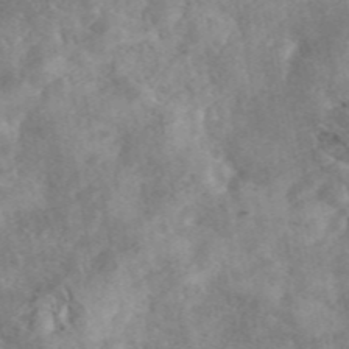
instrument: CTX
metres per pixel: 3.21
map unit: eAb
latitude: 46.1956
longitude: 127.6721
